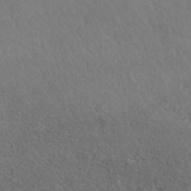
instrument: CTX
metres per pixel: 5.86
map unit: ANa
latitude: 42.9892
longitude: 27.8044
